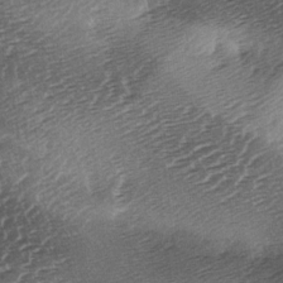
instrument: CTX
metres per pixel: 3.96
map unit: lAa
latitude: -3.3887
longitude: -126.5924
